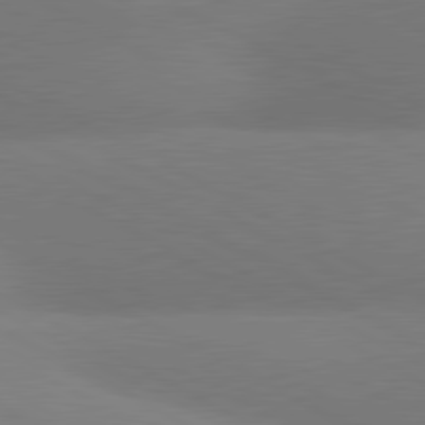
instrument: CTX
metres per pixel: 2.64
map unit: lApd
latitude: 80.8191
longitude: 127.9367
